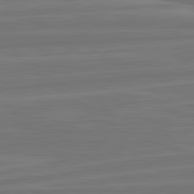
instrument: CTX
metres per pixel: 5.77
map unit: lApd
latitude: 82.3467
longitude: -174.8191
